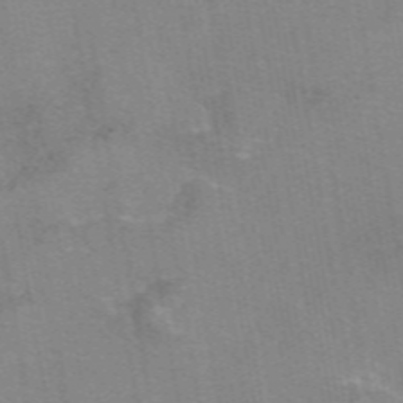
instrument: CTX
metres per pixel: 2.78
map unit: eAb
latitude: 49.5749
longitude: 105.3698
